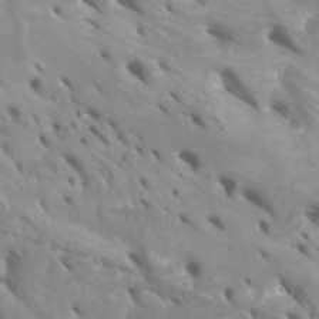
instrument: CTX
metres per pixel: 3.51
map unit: Htu
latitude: -5.4832
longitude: -76.7057
